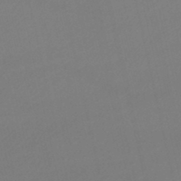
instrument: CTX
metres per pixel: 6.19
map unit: lHb
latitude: -47.0864
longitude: 66.9919
